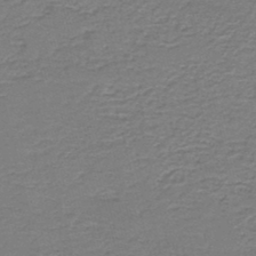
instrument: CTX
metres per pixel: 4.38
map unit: HNb
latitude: -44.4629
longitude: 51.1053
